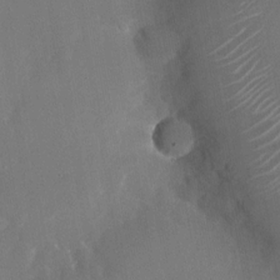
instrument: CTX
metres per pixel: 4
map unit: Nhu
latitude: -23.5399
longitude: -72.9892
